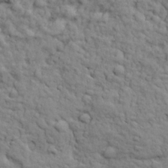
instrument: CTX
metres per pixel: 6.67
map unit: Ave
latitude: 17.7828
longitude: -132.9325
